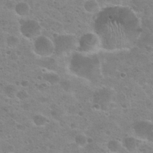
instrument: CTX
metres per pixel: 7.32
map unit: Hto
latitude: 24.4223
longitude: -50.6868
